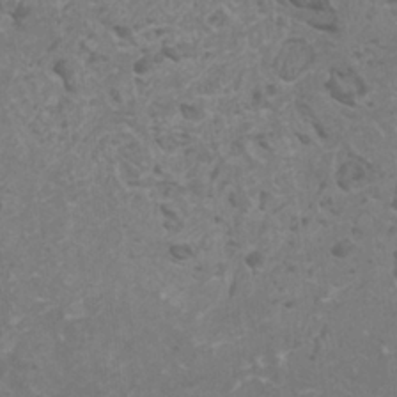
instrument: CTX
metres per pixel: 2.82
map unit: HNhu
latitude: -0.0472
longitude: 2.5006
